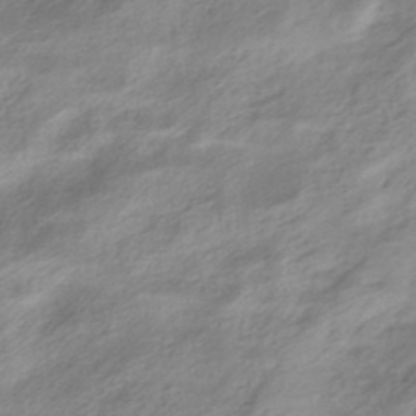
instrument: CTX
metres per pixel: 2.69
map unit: HNhu
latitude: -40.5007
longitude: 93.2754
